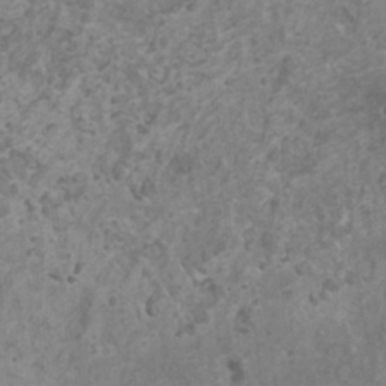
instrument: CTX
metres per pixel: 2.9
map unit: HNhu
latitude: -0.4440
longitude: 2.7463
